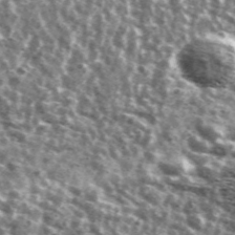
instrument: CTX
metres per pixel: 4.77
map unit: Ave
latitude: 41.5371
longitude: -106.4223
